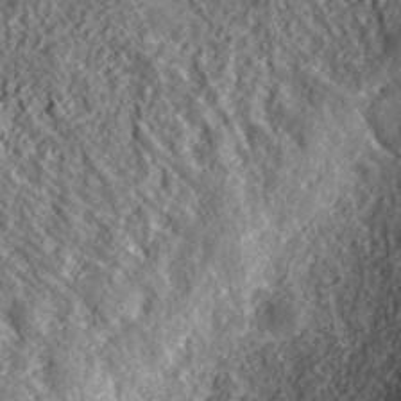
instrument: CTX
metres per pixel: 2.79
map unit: lHvf
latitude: 39.5938
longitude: -88.5735
